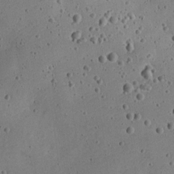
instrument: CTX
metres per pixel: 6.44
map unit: Nve
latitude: -25.0297
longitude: 107.4833
